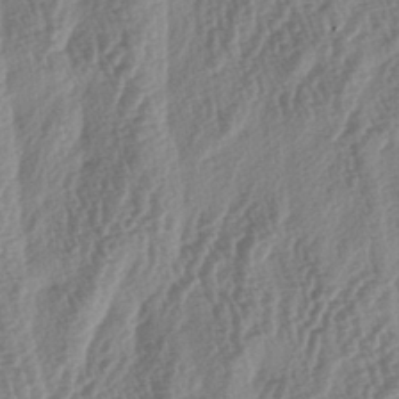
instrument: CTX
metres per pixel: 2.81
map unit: lAa
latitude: -5.3887
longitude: -129.8394
